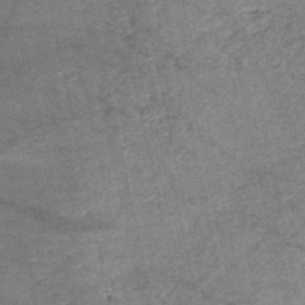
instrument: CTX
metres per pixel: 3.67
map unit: HNb
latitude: -53.8044
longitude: -46.1956
